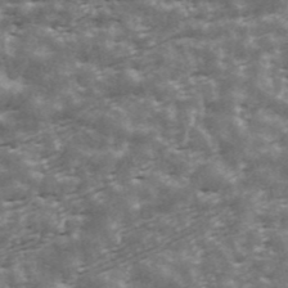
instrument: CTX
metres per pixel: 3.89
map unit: ANa
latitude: 43.3671
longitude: 47.1620
